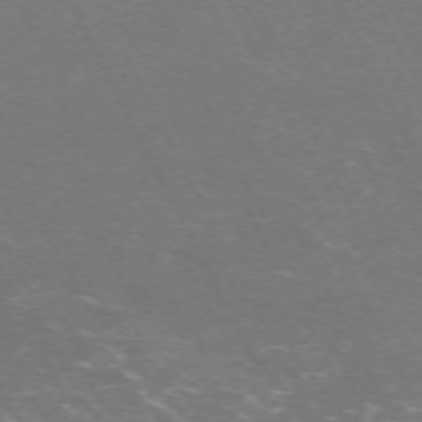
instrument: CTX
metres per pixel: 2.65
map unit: Hpe
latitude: -71.3888
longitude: 8.7274
